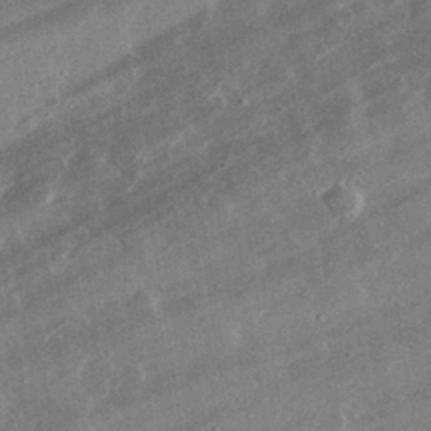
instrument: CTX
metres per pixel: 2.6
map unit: lHvf
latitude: 32.6113
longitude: -91.8961
